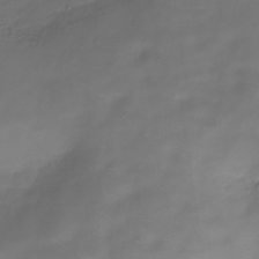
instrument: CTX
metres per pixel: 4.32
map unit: Hve
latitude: -31.3698
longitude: 94.2550
